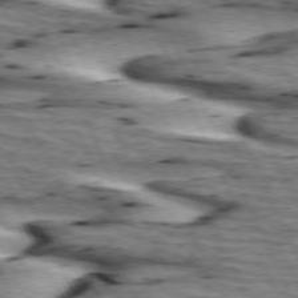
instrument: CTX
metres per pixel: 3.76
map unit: lApd
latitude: 73.5372
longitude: -54.3089
